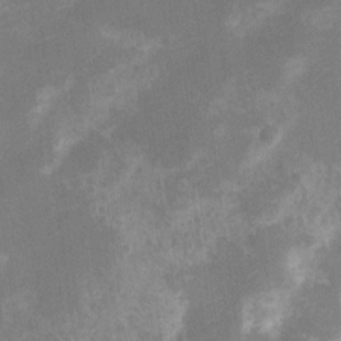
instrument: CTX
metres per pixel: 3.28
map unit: Nve
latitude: -25.7100
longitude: 106.8219
